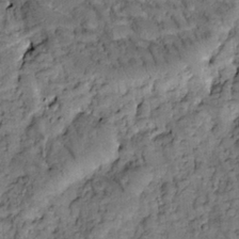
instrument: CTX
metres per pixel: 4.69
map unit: Htu
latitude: -2.9163
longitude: 173.6722
